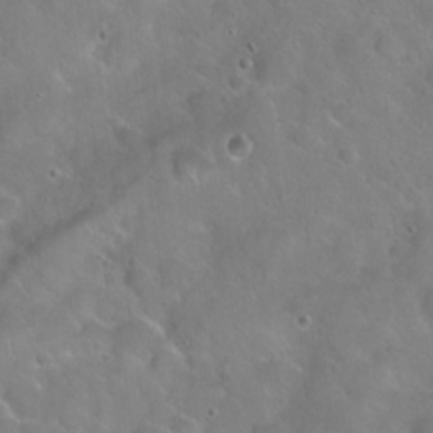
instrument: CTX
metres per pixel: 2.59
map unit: Hto
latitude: 21.7639
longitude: -53.5560
